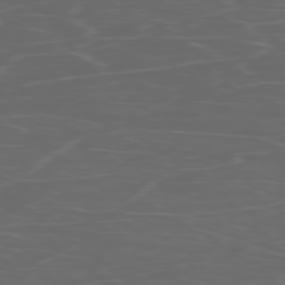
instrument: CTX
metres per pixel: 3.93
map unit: Ap
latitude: -77.9367
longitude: -75.7828
